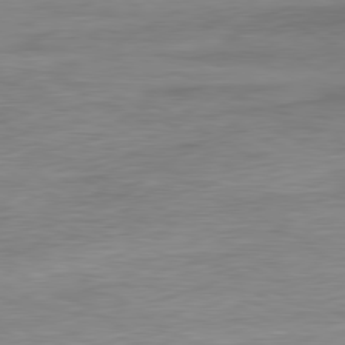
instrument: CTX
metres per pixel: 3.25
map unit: Ap
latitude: -81.2187
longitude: -78.3845
